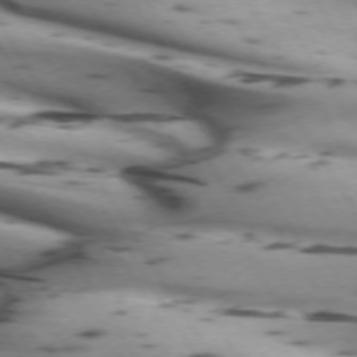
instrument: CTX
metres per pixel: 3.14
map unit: lApd
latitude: 72.0822
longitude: -52.7813
